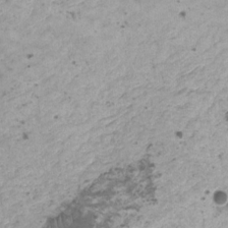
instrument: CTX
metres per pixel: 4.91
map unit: HNhu
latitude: -0.4440
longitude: 3.3509
